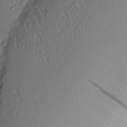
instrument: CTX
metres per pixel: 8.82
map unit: Nhu
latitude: 3.0080
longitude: -76.3089
